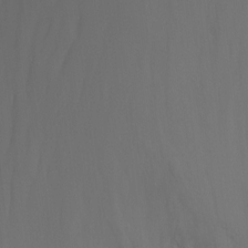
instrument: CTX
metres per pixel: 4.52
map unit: Nhu
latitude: -8.8975
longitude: -51.8772
